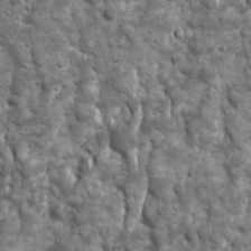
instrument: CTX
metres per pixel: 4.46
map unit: Ave
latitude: 16.8002
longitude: -133.6694
